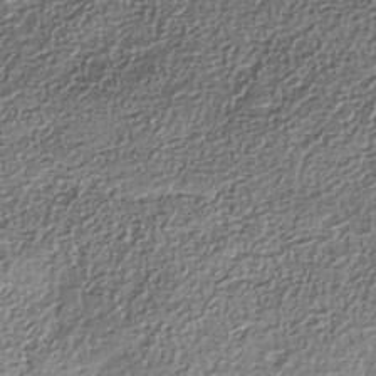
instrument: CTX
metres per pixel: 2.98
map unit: Nhe
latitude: -38.2551
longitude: -147.2726
